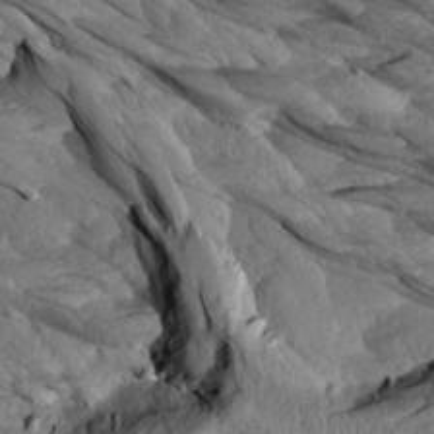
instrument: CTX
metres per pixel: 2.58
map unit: Aa
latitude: 8.6113
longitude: -130.8002
